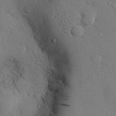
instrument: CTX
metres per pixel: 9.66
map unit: eHh
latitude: 27.9339
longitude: -78.8947
